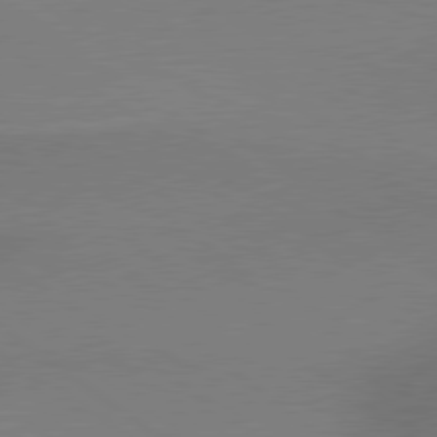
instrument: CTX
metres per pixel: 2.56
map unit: lApd
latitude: 79.4805
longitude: 179.6533
